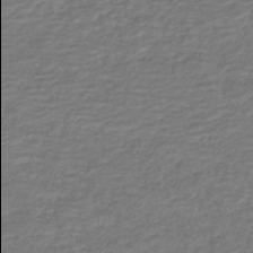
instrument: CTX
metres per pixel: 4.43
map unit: HNb
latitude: -42.7652
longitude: 50.0094
